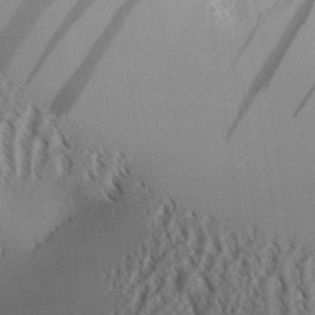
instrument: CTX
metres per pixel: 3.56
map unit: Aa
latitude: 31.4427
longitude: -141.5371
